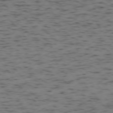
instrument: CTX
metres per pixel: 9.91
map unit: Ap
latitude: -76.1417
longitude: -61.1970
